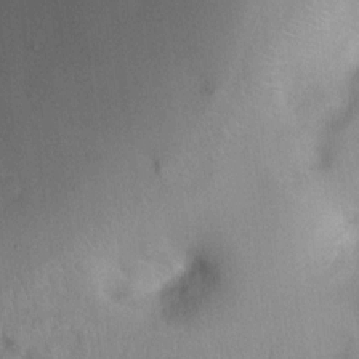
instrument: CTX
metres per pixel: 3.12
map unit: Nhu
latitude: 0.8380
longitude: -18.1389
